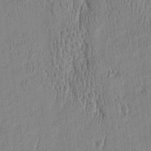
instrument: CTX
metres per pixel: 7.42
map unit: Htu
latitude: -5.1431
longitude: 175.1809
